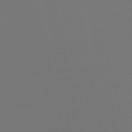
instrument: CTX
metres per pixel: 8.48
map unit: eHb
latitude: -50.4629
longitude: 71.7478
